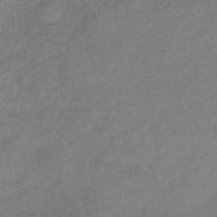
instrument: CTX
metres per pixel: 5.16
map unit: lHb
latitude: -33.8045
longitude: 65.5777
